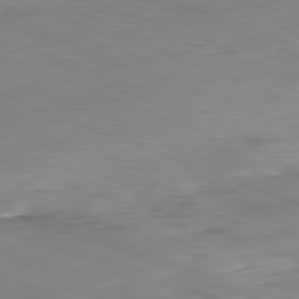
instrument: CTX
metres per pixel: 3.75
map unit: Ap
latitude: -82.1039
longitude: -80.3089
